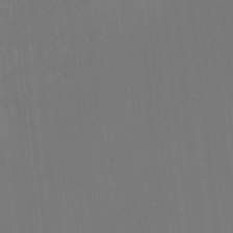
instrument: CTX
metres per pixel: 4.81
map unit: Ht
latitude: -12.0472
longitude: -48.3089
